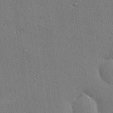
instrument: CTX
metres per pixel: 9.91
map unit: eHh
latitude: -0.2929
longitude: 18.3306
